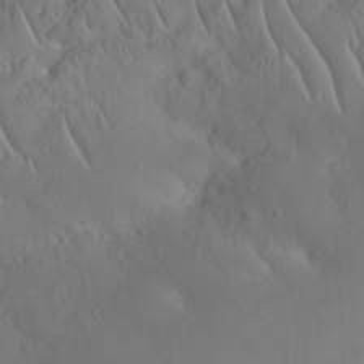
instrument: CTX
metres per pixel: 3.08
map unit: eHh
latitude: 23.8394
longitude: -66.7057
